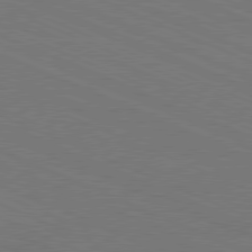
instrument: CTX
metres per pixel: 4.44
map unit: Hpe
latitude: -81.8423
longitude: 15.9556
